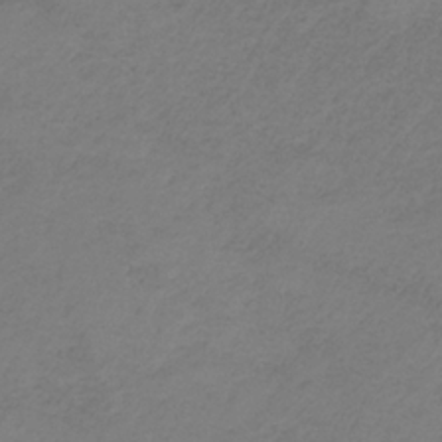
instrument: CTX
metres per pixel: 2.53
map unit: HNb
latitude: -33.8989
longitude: 61.0675
